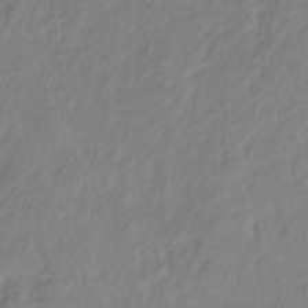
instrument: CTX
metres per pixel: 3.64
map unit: lHb
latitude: -36.3306
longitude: 72.4062
